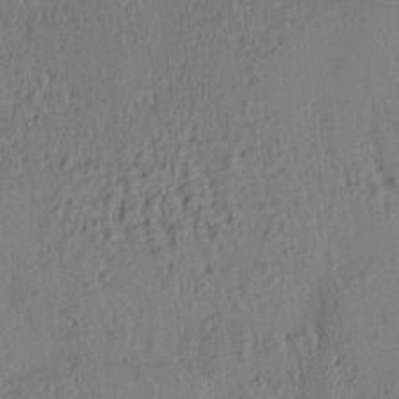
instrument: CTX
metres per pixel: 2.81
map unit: lAa
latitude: 5.9717
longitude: -114.6679
